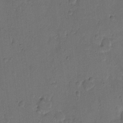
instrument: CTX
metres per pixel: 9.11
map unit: Hto
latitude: 8.1956
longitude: -62.0444
